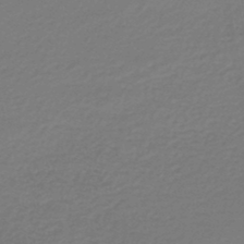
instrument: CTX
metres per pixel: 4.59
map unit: lHb
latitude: -46.5951
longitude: 62.8219
